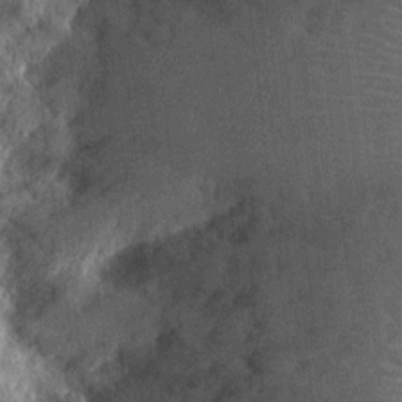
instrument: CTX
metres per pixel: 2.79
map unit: Ht
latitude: -12.7274
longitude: -23.9717
